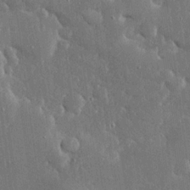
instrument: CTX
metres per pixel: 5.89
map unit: Ave
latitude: 17.6127
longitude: -140.2333
